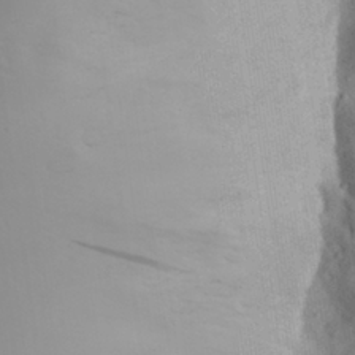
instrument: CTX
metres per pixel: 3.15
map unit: Aa
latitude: 28.4034
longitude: -146.1389
